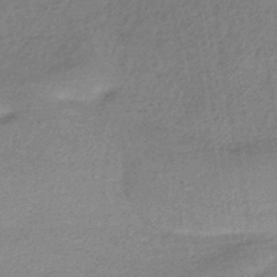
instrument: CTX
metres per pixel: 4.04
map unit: HNhu
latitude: -42.5006
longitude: 90.3307
